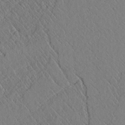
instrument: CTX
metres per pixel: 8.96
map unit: lAvf
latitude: 6.2145
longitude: 159.0486
